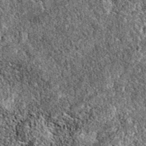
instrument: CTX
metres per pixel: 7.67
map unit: eAb
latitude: 37.7449
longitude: 111.6911
